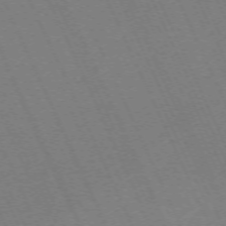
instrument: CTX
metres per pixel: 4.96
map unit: Hpe
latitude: -71.2943
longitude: 12.4251
